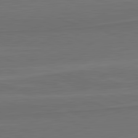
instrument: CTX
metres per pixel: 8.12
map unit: lApd
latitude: 82.0822
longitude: 168.7652
